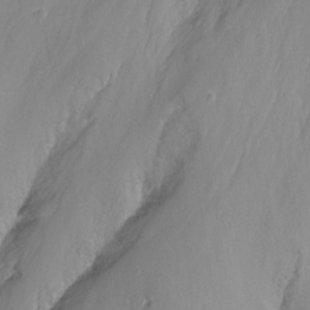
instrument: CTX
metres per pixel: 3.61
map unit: Nhu
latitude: -14.4251
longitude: -63.5371
